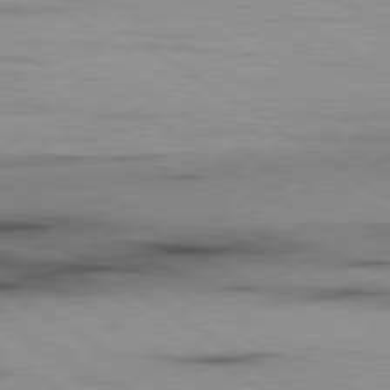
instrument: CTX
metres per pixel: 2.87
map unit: lApd
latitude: 80.0822
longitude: 159.3320
